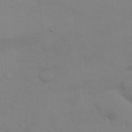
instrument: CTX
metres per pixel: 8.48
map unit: eHh
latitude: 18.2333
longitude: -66.6112
